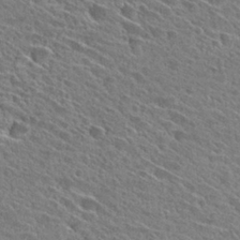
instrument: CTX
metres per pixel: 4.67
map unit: Hto
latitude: 28.4223
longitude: -43.4049
